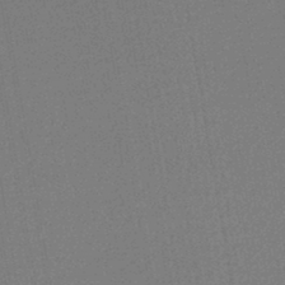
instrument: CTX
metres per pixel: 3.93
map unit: lHb
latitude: -44.5007
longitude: 64.8408
